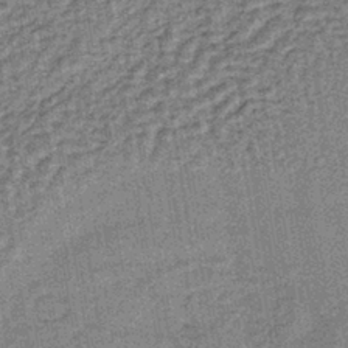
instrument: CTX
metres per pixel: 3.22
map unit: lHb
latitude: -40.1228
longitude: 63.3509
